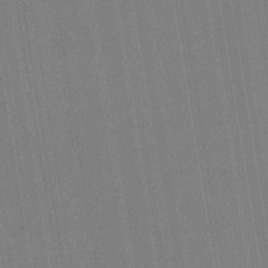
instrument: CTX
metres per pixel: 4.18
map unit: HNb
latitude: -33.4833
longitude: 54.7463
